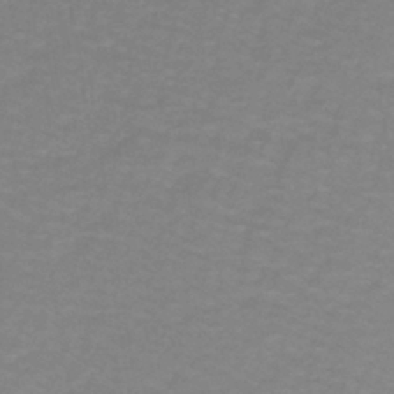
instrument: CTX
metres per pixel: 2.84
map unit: lHb
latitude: -42.1227
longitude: 56.1606
